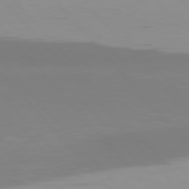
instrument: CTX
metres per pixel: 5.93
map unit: Hpe
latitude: 77.1403
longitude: -173.9150
